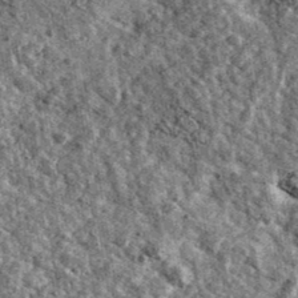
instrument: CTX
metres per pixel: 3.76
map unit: Ave
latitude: 40.0444
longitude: -107.8016
